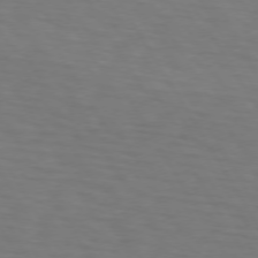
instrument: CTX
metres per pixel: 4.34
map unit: lApd
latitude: 73.0270
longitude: -74.8002
